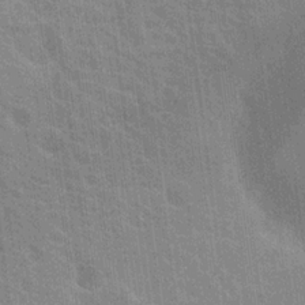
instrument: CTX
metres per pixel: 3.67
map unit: Nhu
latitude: 19.5182
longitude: -30.8758
